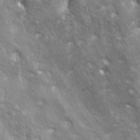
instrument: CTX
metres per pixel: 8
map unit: lAa
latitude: -5.7099
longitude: -125.5182
